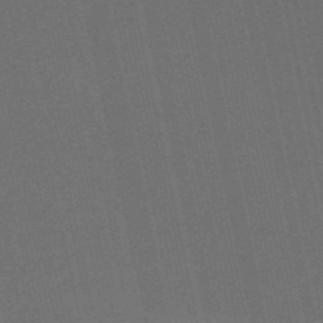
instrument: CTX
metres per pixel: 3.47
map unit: HNb
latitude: -53.3131
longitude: -42.8002
